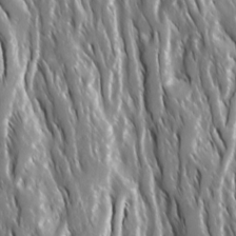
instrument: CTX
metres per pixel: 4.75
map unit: Ave
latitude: 15.3104
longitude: -132.9514
